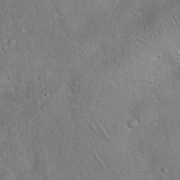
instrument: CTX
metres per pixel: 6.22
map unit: Hto
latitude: 18.1389
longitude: -52.3467
